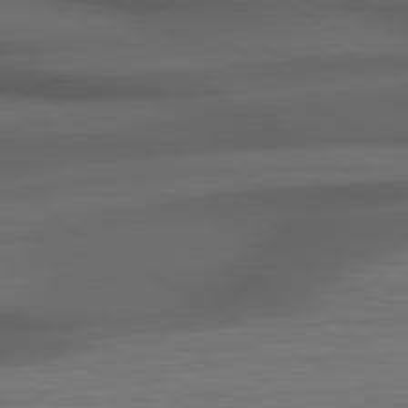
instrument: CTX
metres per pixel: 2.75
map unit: lApd
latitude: 79.1214
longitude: -118.6301
